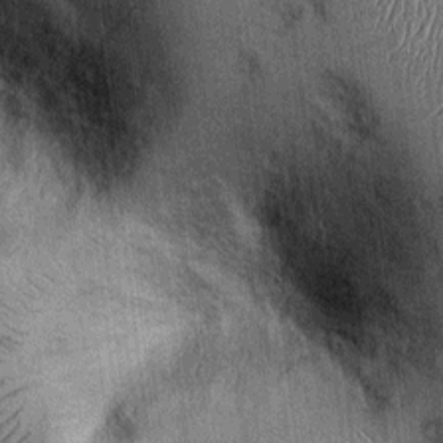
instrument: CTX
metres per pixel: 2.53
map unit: Ht
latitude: -0.2173
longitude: -13.3482
